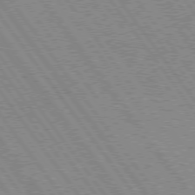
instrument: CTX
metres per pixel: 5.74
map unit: Hpe
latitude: 75.1214
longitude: -149.0081
